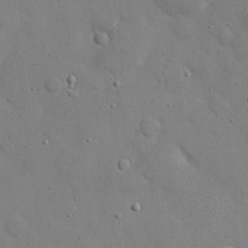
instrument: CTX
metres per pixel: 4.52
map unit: eHh
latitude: 21.2159
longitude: -62.7247
